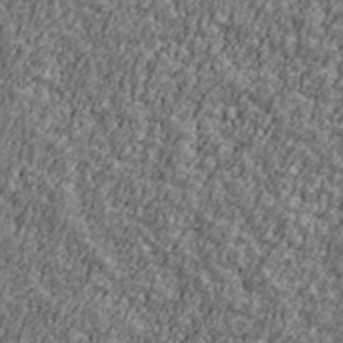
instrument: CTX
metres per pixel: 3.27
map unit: Ave
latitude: 41.9528
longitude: -111.4616
